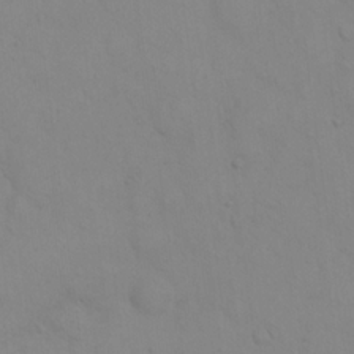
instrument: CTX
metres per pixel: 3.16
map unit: eHh
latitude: 21.0837
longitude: -61.5560
